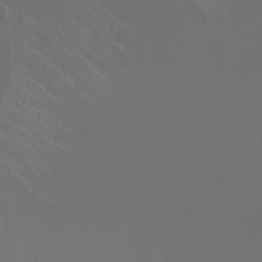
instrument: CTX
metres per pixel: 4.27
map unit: HNhu
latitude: 0.7057
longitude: -2.8002
